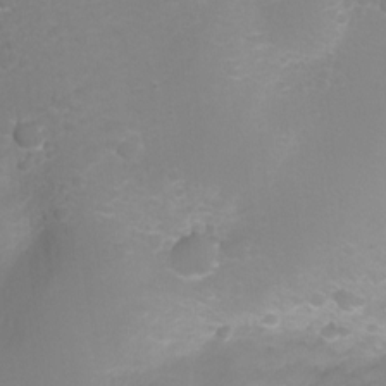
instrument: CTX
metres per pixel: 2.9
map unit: Ht
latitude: -2.0283
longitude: -27.6127
